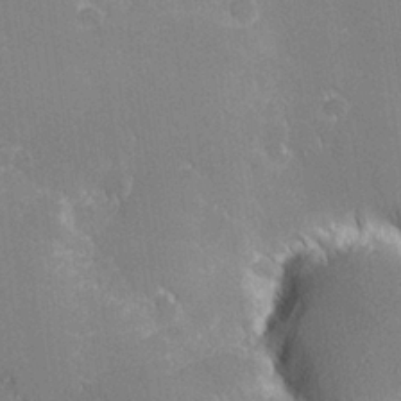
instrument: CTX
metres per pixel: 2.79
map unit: lHvf
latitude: 27.4427
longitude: 140.8597
